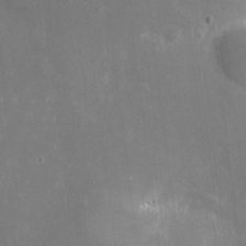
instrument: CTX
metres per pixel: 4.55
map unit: eHh
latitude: 4.2900
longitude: -69.9717
